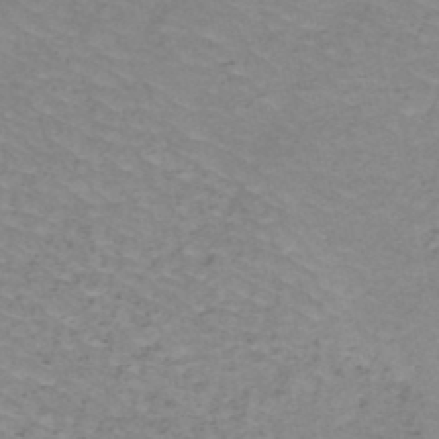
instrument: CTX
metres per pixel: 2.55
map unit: HNb
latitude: -50.0850
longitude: -54.0255
